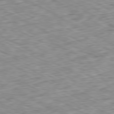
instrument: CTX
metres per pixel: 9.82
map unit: Ap
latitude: -80.7841
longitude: -87.8205
